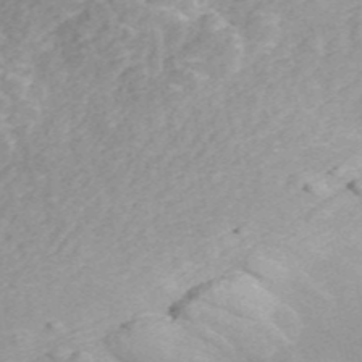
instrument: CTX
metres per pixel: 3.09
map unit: ANa
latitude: 45.3670
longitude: 24.9353
